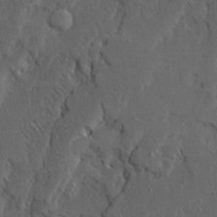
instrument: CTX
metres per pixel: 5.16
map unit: Ave
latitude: 23.3859
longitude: -130.7814
